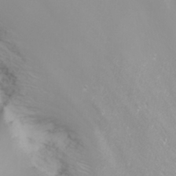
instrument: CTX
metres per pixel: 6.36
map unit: Nhu
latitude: -8.1039
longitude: -73.8961
